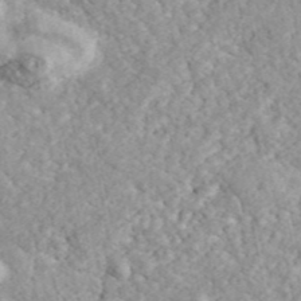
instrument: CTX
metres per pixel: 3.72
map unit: ANa
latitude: 44.1955
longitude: 46.4062
